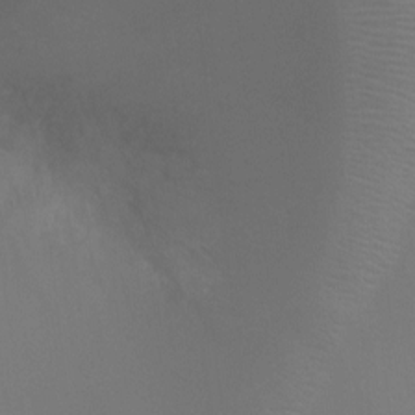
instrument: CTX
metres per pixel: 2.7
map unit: Ht
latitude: -2.7274
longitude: -18.9136
